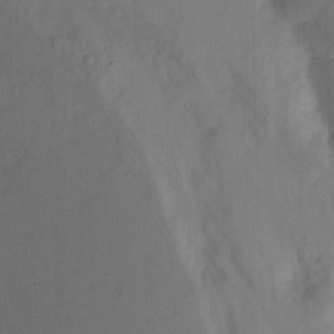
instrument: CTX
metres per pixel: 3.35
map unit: Ht
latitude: -4.3684
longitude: -62.9703
